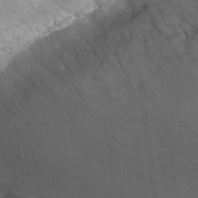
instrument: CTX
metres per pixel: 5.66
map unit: Hto
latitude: 20.8002
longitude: -37.6883
